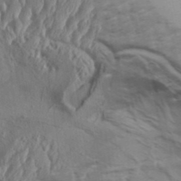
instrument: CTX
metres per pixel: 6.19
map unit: Aa
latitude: 34.1577
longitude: -136.2523
